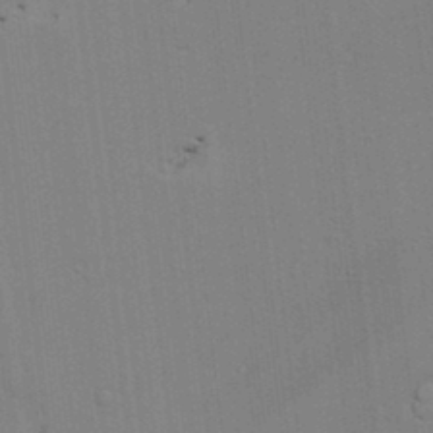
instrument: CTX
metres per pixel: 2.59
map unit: lAvf
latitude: 24.7813
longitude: -111.5938
